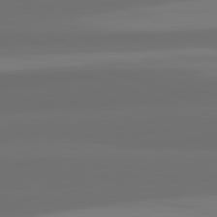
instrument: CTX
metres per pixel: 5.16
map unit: lApd
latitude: 82.4978
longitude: 159.8044
